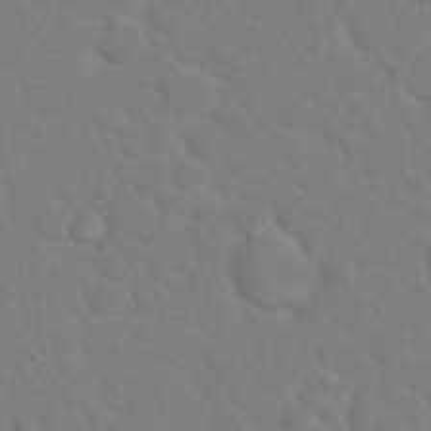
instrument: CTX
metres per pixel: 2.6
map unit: Hto
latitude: 17.8394
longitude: -36.3467
